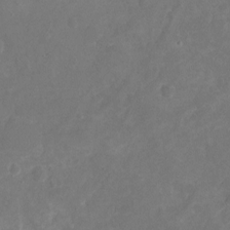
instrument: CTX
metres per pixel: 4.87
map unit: Nhu
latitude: -17.0676
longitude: -57.9150
